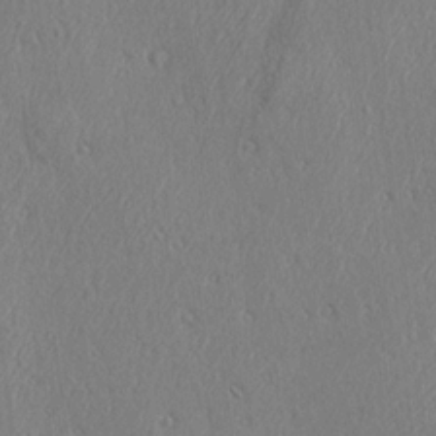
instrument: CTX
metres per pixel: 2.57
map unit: Ave
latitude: 22.0633
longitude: -136.6869
